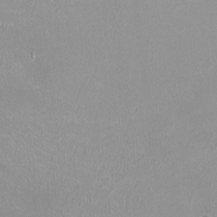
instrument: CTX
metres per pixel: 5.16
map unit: HNhu
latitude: -1.6533
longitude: -0.2711
